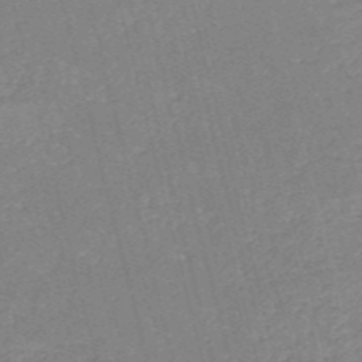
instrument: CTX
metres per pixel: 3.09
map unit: HNb
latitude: -54.0661
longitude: -36.9325
